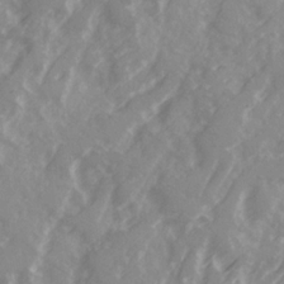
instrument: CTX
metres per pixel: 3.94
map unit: Ave
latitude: 21.6694
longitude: -131.9717
